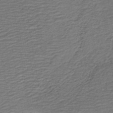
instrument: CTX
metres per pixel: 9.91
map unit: HNb
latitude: -42.3873
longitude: 50.8408
